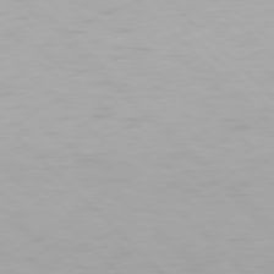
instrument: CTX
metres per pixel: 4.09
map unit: Hpe
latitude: 77.6316
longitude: -167.7449
